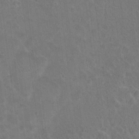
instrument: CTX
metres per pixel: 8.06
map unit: Hto
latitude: 18.1011
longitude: -39.9717
